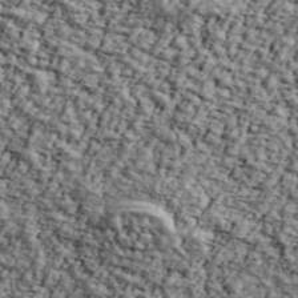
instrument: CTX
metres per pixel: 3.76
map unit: Ave
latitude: 43.3482
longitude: -110.6302
